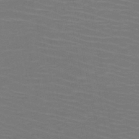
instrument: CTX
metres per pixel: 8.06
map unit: HNb
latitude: -47.7099
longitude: -45.2159
